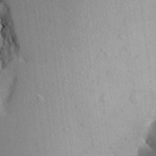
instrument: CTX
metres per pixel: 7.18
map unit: Aa
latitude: 23.4615
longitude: -147.3293
